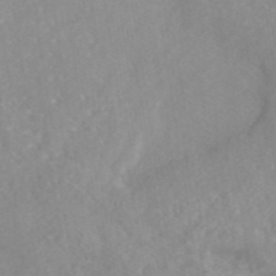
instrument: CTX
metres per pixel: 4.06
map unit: eAb
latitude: 45.3104
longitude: 127.1242
